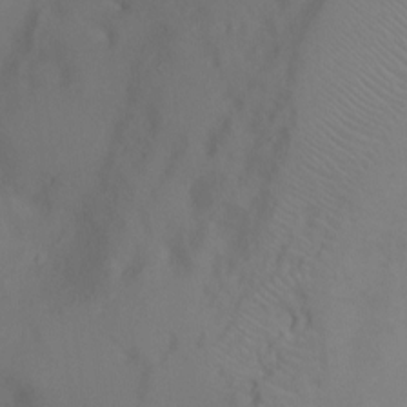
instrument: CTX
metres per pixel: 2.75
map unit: Ht
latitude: -5.3509
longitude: -28.1578
